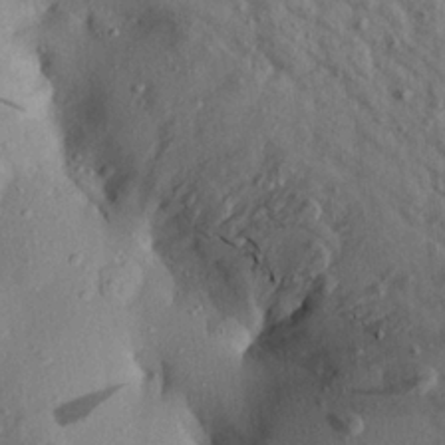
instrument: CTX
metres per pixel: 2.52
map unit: Aa
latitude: 20.2901
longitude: -147.8584
